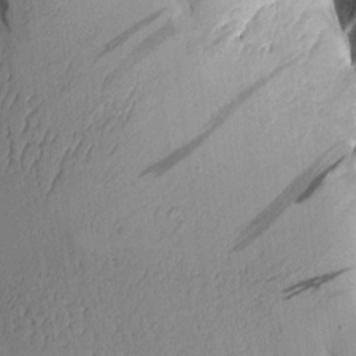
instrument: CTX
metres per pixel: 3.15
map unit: Aa
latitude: 9.9906
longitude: -127.5560
